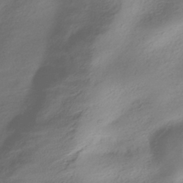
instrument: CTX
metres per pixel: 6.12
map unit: HNhu
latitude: -40.6707
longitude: 100.3117
